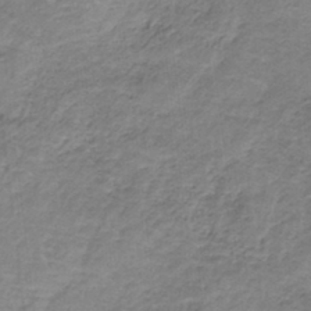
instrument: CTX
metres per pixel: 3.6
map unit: HNb
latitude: -35.1431
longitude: 57.6344
